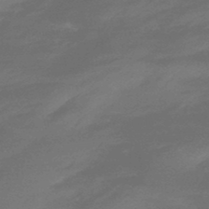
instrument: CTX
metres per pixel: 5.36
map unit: HNhu
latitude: -46.9919
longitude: 90.4629
